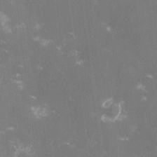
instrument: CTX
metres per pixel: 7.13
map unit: lHvf
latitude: -13.8234
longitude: -100.4412
